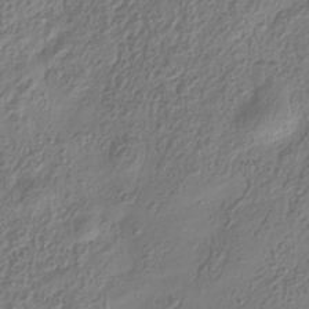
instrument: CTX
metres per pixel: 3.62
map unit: Hve
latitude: -34.4629
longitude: 88.9730
